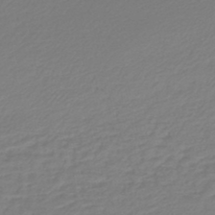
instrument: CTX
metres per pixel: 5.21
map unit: lHb
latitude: -46.0472
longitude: 59.8233
